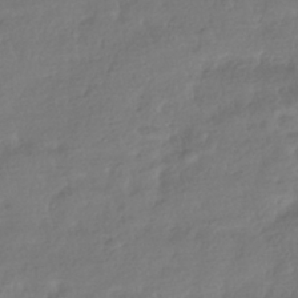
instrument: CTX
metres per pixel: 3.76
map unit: HNhu
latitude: -41.0108
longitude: 98.0472
